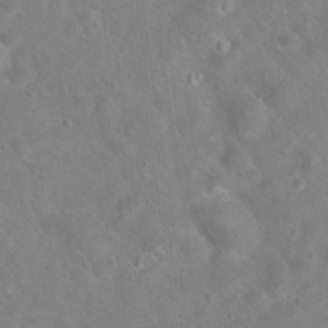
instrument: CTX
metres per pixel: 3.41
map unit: Hto
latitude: 18.2144
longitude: -38.5357
